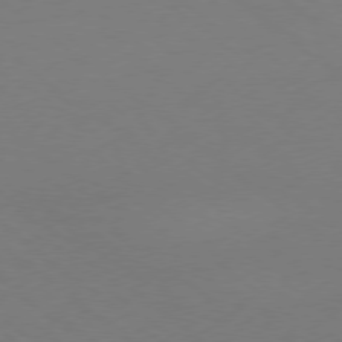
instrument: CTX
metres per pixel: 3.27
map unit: Ap
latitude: -78.9919
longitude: -56.5923
